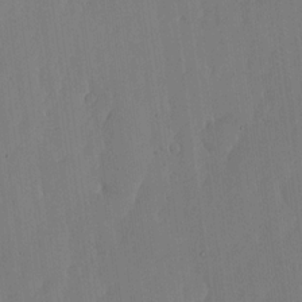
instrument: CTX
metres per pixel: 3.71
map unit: lHvf
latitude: 17.6127
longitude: -114.5923
